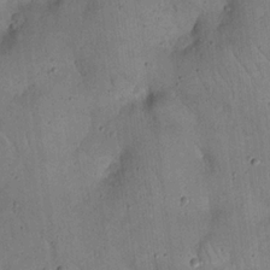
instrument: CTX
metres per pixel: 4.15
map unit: eHh
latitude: 20.4223
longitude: -59.9906
